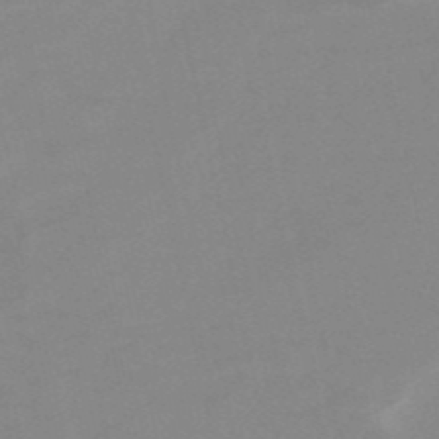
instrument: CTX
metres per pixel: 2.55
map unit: HNb
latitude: -52.8030
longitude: -45.4048
